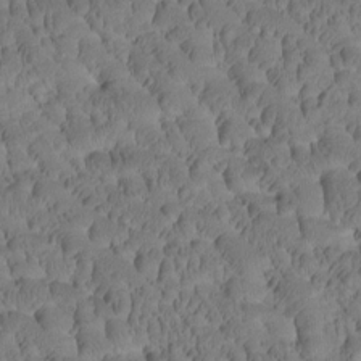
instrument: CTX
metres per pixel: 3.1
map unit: Htu
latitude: -2.6140
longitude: 172.0472
